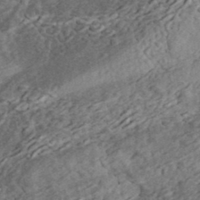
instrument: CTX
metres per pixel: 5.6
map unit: eHh
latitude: 36.9892
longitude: -79.6883
